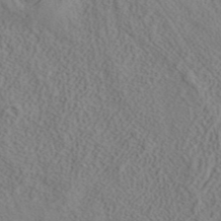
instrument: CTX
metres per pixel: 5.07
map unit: ANa
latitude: 38.8191
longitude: 20.5951
